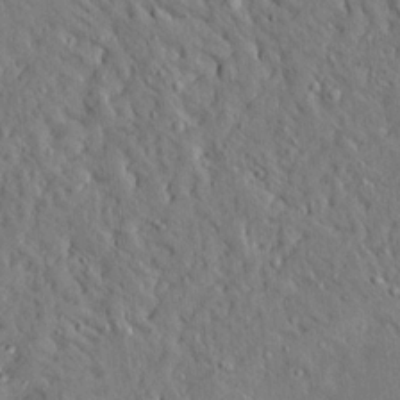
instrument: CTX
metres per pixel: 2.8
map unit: Ave
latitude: 14.7436
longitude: -139.8961
